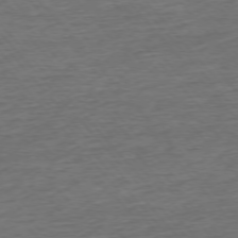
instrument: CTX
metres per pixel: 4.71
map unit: Ap
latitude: -75.5777
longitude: -92.9513
